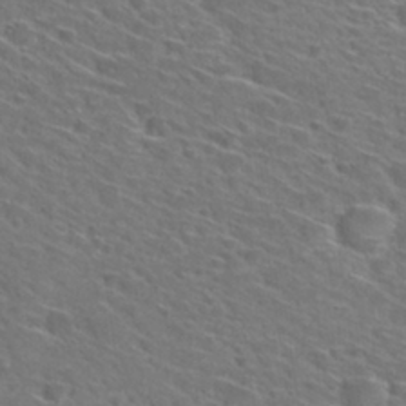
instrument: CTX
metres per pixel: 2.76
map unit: Hto
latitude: 29.4426
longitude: -46.8758
